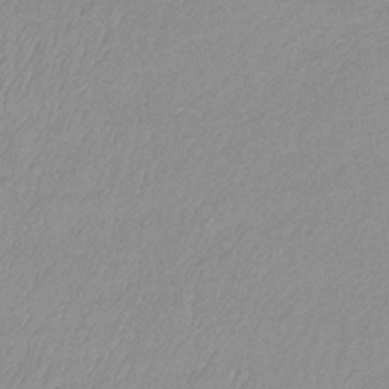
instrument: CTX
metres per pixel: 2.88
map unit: lHb
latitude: -34.7085
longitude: 70.0094
